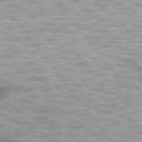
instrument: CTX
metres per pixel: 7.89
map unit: lApd
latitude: 74.9892
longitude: -48.7246
